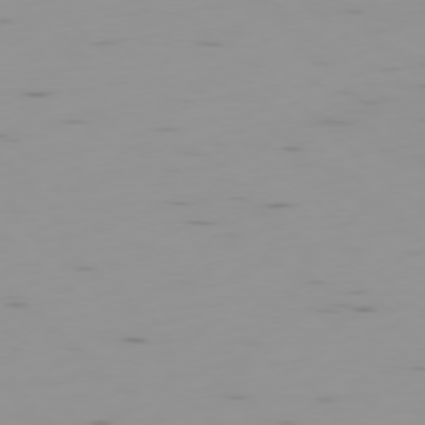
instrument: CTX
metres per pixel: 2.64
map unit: Ap
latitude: -78.1794
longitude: -64.5546
